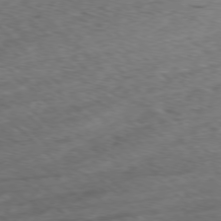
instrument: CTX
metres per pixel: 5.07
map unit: Ap
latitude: -78.1416
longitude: -61.1970
